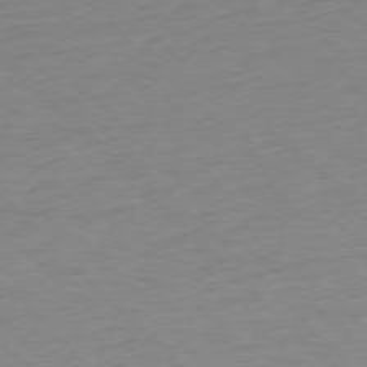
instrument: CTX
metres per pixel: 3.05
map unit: Ap
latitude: -77.3888
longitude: -82.5356
